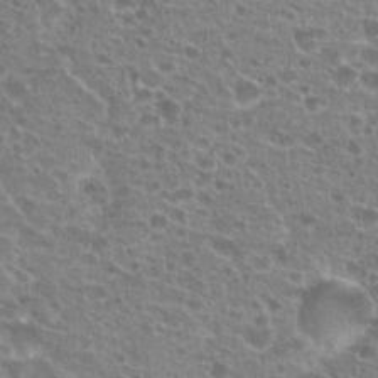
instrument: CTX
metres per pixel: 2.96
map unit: Hto
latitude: 21.3860
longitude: -41.3859
